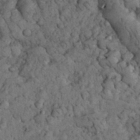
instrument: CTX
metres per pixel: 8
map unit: eHh
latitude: 32.9892
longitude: -67.0269
